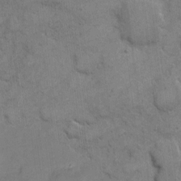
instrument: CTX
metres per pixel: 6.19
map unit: eHh
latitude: 6.1200
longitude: -65.3104
